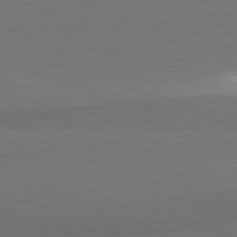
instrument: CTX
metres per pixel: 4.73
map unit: lApd
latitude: 81.8205
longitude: 153.9178
